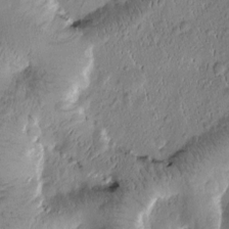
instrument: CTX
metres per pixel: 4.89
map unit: Htu
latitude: -1.8234
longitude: 171.4832
